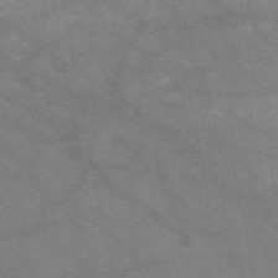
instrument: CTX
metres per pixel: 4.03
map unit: HNb
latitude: -49.5777
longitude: -39.0647
